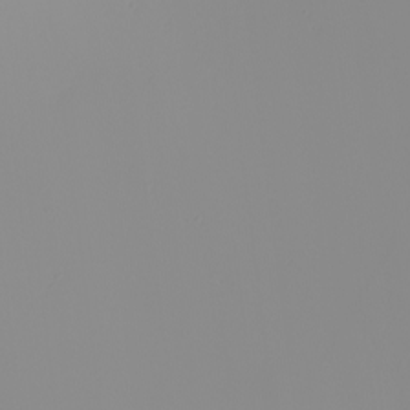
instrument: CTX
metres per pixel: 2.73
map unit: Nhu
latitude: -8.0283
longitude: -95.9528
